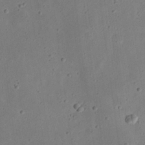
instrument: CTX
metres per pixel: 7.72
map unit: eHh
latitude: 23.9339
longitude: -69.0837
